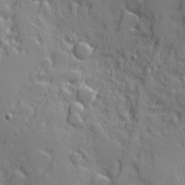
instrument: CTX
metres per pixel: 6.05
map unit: Ave
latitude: 11.2159
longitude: -101.5749
